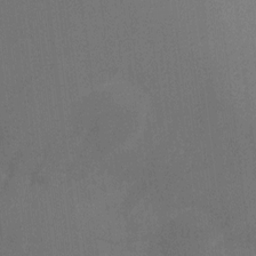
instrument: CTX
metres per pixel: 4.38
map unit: Ht
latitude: -3.1998
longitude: -19.9528
